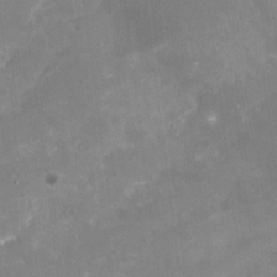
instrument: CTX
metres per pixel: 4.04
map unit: Nhu
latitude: -16.1984
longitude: -57.7449
